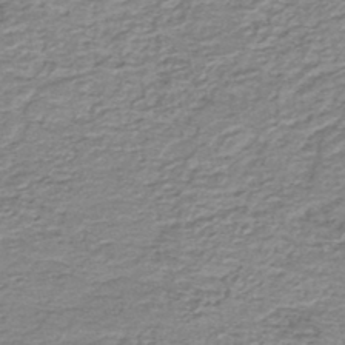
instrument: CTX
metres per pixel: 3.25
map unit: HNb
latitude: -44.2173
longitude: 50.8597
